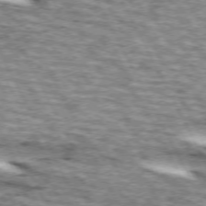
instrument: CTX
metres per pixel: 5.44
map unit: lApd
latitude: 73.0837
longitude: -55.4237
